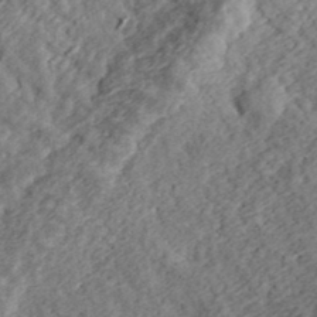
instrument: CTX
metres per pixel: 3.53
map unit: eHh
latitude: 36.8569
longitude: -79.4805
